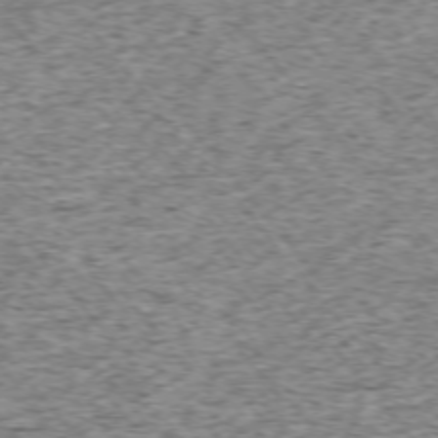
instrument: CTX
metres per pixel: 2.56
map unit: Ap
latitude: -75.1054
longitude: -86.4601
